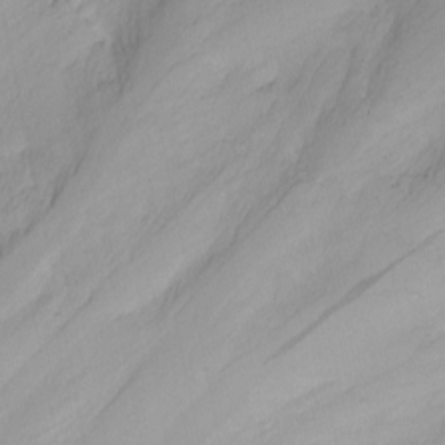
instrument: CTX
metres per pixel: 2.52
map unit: Nhu
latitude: -0.5952
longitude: -74.6113
